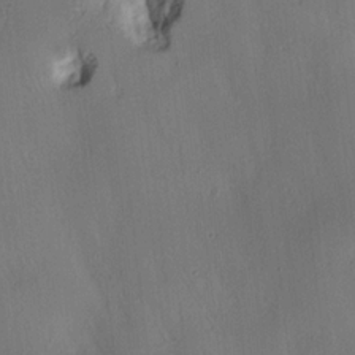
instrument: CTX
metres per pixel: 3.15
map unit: lAa
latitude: 4.6679
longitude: -112.6301
